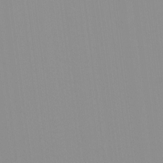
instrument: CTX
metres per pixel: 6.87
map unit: Hto
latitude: -8.4440
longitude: -42.0633
